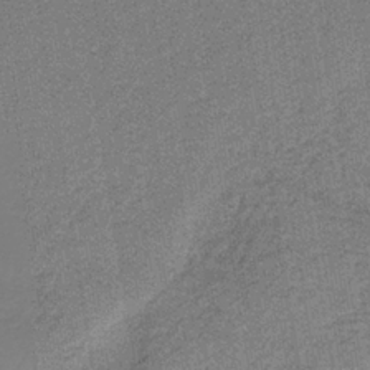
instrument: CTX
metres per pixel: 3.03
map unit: HNb
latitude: -37.7288
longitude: 54.2929
